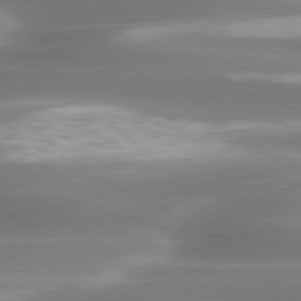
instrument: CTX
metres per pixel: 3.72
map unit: lApd
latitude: 79.9906
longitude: -118.2144
